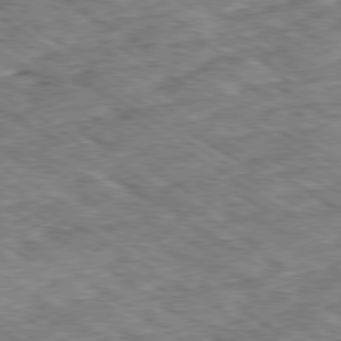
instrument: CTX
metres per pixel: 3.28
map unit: Ap
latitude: -79.9556
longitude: -49.3860
